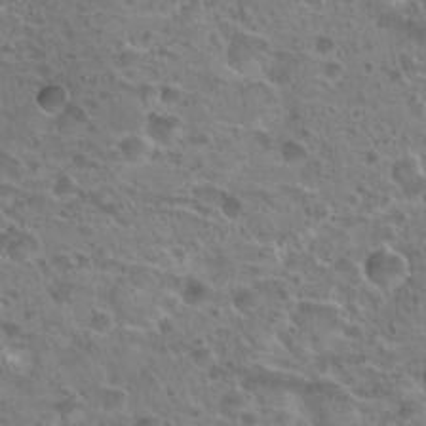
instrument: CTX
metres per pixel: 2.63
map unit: Hto
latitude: 20.2145
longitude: -40.7813
